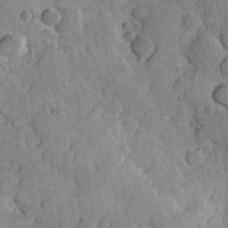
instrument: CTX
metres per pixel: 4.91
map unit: Hve
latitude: 23.6505
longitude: 148.0661
